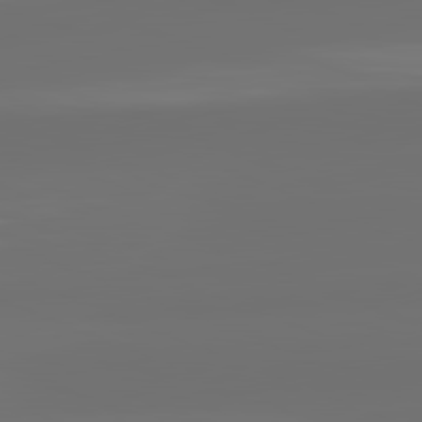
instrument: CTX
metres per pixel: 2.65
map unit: lApd
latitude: 82.2333
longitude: -167.1403
